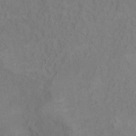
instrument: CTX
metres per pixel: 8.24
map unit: Ht
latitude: 5.2915
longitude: -37.1781
